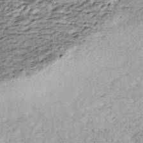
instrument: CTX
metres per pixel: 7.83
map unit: ANa
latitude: -44.7841
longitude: 106.0094
